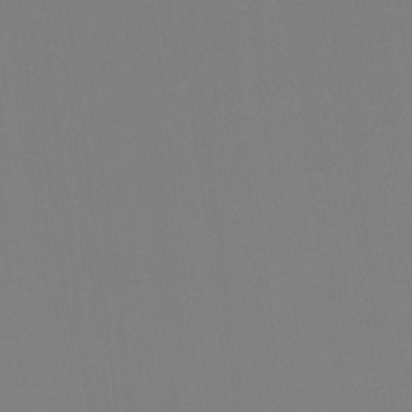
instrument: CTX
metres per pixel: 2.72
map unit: Hto
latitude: -7.8044
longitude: -49.9339
